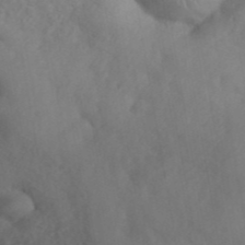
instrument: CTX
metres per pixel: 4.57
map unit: ANa
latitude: 42.4034
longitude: 52.9919
